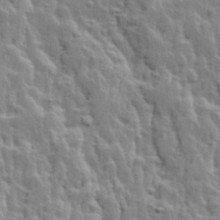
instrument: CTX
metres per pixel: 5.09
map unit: Ave
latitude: 14.0633
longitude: -134.4979
